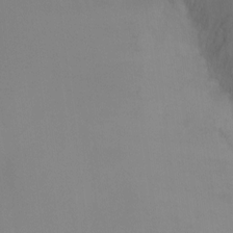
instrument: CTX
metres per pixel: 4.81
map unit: Ht
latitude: -6.3306
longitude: -34.6490
